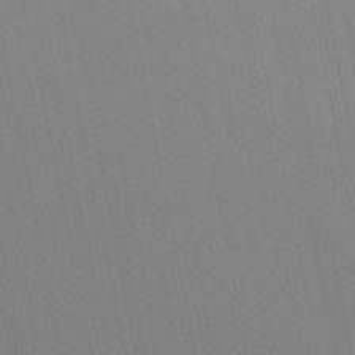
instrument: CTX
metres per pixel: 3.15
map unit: ANa
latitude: 48.6868
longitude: -76.8947
